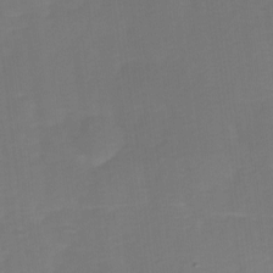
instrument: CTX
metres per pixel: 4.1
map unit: Ave
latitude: 0.8569
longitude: -113.4048
